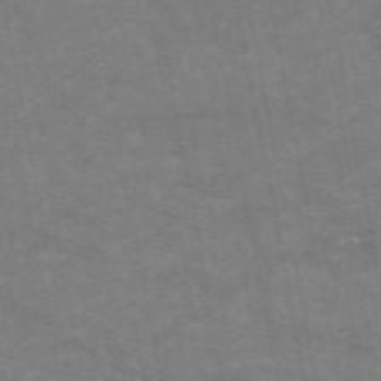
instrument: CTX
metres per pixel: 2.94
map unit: HNb
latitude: -55.5399
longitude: -39.9717
